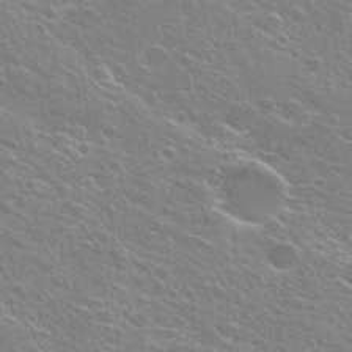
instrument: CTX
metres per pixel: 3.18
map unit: Hto
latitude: 25.3859
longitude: -44.6679
